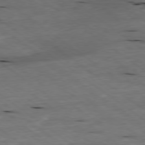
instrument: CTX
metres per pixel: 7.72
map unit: Ap
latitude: -79.2754
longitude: -91.9339
